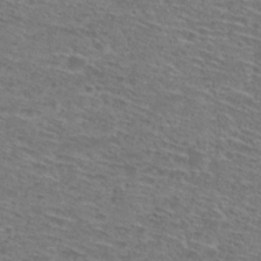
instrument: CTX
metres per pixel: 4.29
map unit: Hto
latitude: 28.8569
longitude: -47.4805
